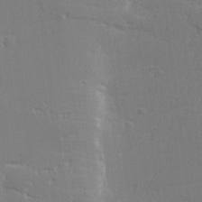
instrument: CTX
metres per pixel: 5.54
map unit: lHvf
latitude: 23.4804
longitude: 141.1620
